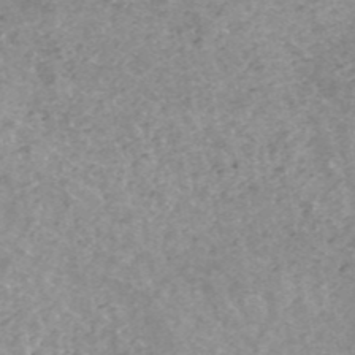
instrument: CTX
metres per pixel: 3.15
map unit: ANa
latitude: 43.3482
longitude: 24.8408
